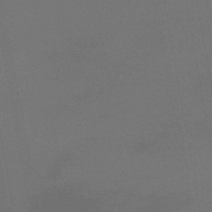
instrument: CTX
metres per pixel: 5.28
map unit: lHb
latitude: -43.4832
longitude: 75.4644
